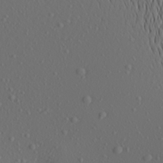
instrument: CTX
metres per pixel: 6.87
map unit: Aa
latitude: 21.3482
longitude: -145.9528
